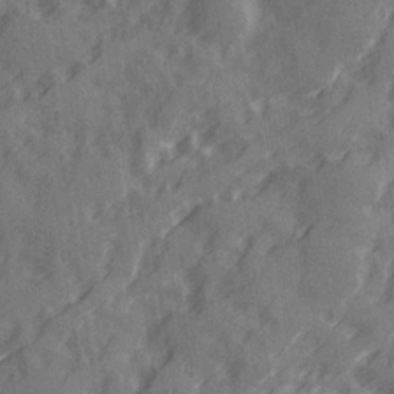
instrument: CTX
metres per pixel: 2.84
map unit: Ave
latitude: 20.3279
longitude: -131.5560
